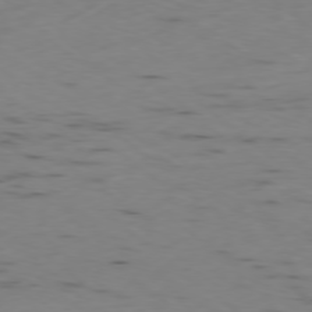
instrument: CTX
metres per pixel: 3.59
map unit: Ap
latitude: -78.6518
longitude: -63.5182
